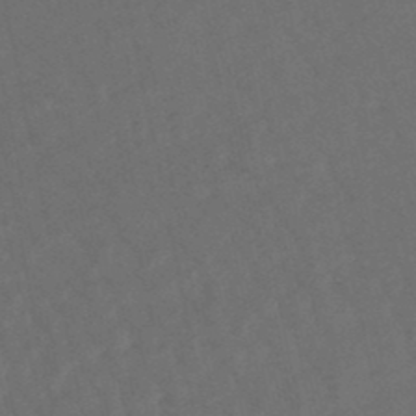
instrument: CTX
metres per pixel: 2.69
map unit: lHb
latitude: -47.8611
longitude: 81.2754
